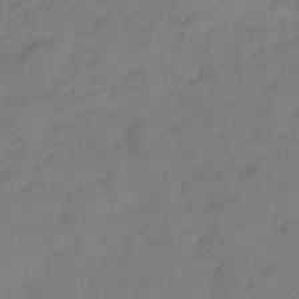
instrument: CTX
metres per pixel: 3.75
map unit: eHh
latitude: -8.7274
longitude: -67.1214
